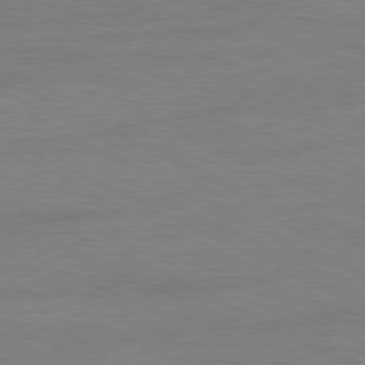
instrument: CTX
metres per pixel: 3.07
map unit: Ap
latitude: -81.1620
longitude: -85.7261
